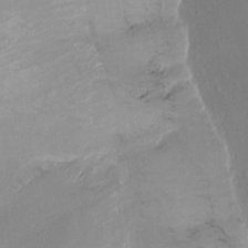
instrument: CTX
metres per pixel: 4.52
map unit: Nhu
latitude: -17.5022
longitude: -48.0255
